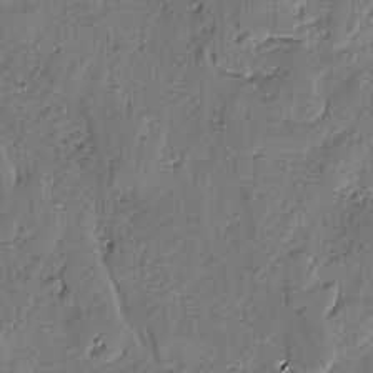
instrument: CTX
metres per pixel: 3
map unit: lAvf
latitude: -5.3131
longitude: -113.5371
